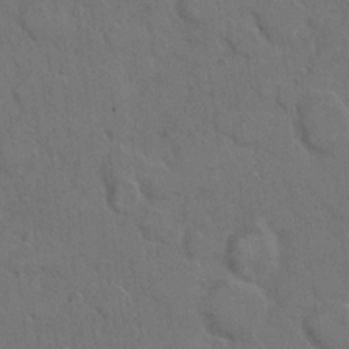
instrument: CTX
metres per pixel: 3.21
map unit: eHh
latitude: 7.6505
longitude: -62.8380
